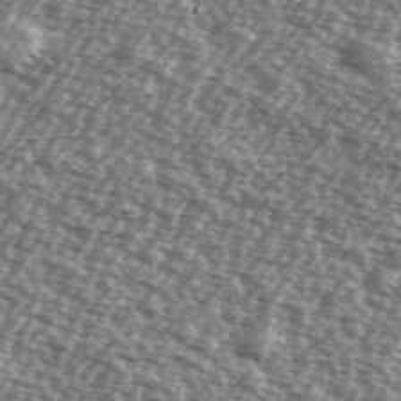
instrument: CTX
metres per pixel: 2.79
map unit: Ave
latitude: 39.5182
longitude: -112.2522
